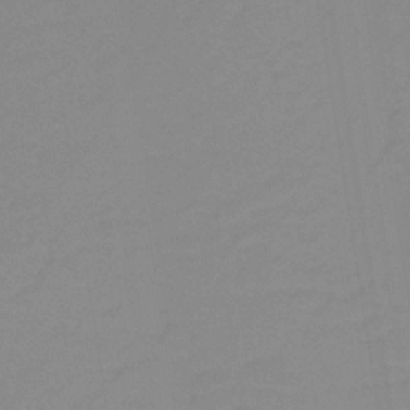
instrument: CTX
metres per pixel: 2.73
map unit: lHb
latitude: -31.6344
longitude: 66.4251
